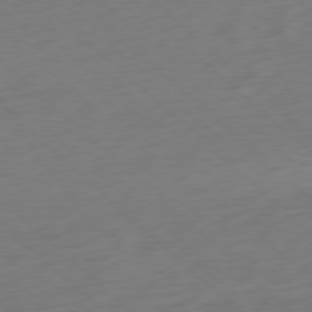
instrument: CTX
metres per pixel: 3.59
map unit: Ap
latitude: -77.7478
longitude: -91.5938
